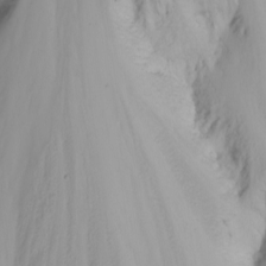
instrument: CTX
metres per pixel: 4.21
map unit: Nhu
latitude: -7.4832
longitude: -69.7827
